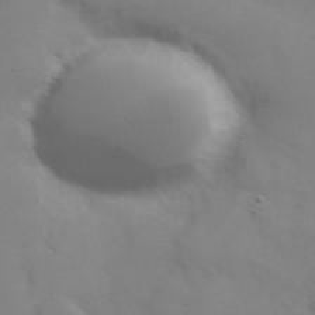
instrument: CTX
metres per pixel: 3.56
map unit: eHh
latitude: 38.6112
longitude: -67.4426
